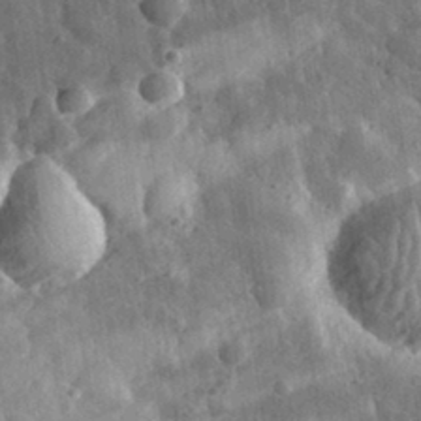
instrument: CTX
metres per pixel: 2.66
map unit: eHh
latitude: 33.4237
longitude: -79.5371
